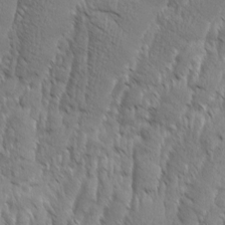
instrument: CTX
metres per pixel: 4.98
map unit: Aa
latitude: 8.3467
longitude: -130.0822
